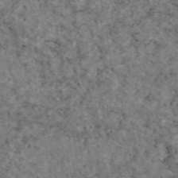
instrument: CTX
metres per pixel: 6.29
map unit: eAb
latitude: 46.2712
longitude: 117.8800
